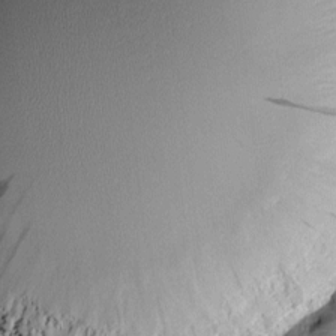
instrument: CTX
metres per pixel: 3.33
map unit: Htu
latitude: -4.6518
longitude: 176.5007
